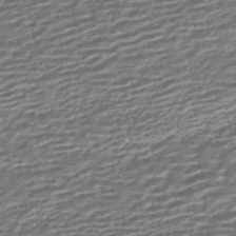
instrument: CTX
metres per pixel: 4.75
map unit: HNhu
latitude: -43.8422
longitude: 99.7289
